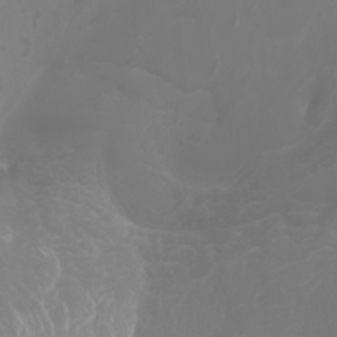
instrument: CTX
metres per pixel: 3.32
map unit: Htu
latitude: -4.6518
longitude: -89.9528
